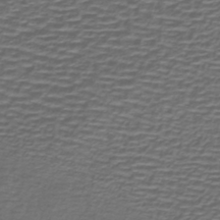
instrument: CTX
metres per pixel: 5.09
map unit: lHb
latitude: -39.7478
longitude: 58.9352
